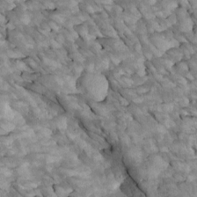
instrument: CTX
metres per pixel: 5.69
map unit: Htu
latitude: 2.2333
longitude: 143.2564
